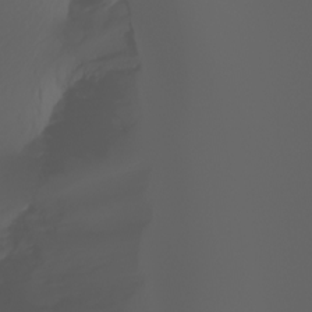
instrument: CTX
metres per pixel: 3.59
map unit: Ht
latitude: -3.7666
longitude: -61.3670
